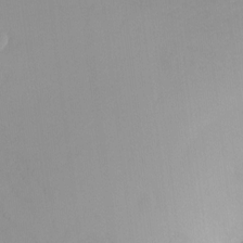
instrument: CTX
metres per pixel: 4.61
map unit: Ht
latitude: -6.3873
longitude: -29.1781
